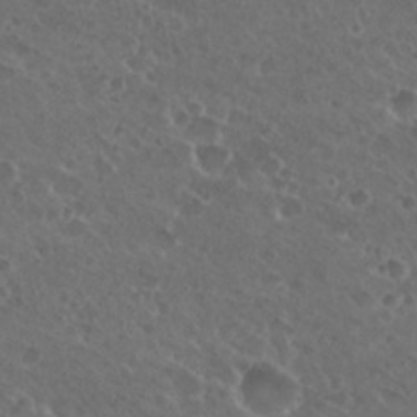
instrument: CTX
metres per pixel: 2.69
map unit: Nhu
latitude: 26.8002
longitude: -50.8191
